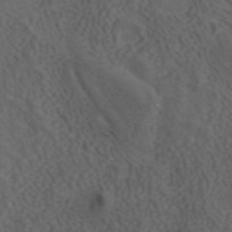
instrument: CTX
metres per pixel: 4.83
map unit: ANa
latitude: 42.4034
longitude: 33.7100
